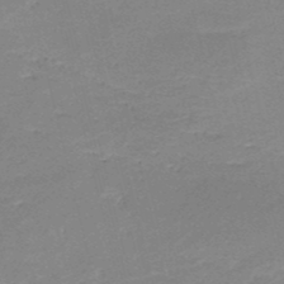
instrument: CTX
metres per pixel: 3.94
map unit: HNb
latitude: -49.5210
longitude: -42.3089
